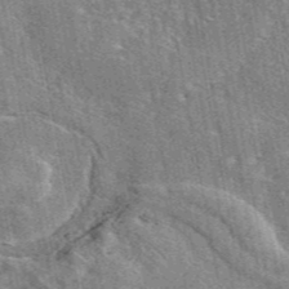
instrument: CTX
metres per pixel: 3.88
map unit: eAb
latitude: 45.3104
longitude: 110.7274
